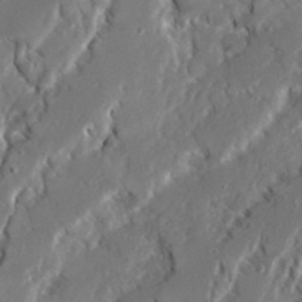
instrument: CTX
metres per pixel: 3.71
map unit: Ave
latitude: 22.7813
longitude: -131.0648
